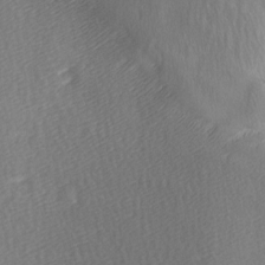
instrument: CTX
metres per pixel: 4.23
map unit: Ave
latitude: -5.7477
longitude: -120.8002
